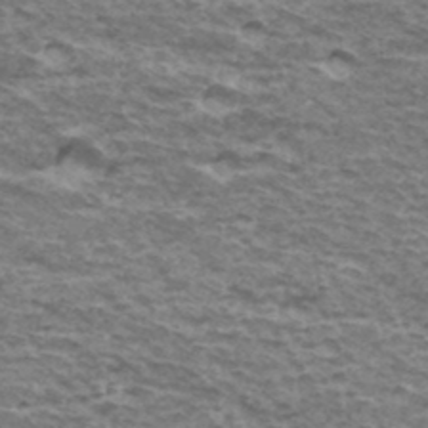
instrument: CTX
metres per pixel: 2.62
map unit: Hto
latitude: 36.5546
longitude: -42.9703
